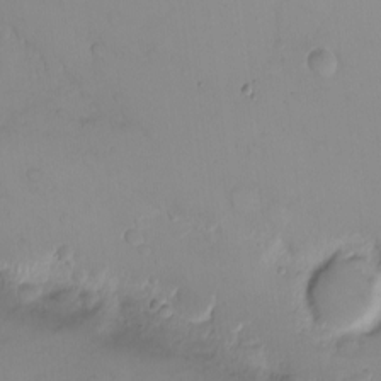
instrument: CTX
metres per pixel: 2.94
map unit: eHh
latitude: -9.9367
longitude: -66.1577
